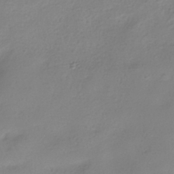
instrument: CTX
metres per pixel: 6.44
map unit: ANa
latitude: -38.6897
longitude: 96.3495
